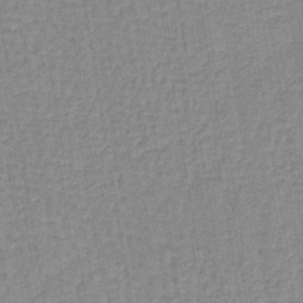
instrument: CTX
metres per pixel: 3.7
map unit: lHb
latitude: -40.1228
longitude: 60.5952
